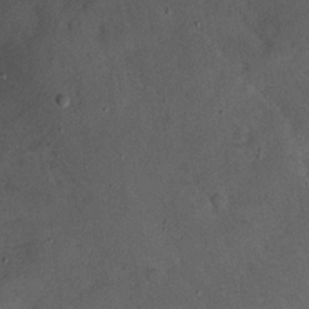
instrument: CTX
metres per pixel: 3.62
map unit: Nhu
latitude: 16.7246
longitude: -74.2712
